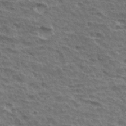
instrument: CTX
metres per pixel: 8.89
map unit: Hto
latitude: 34.4223
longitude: -43.9717
